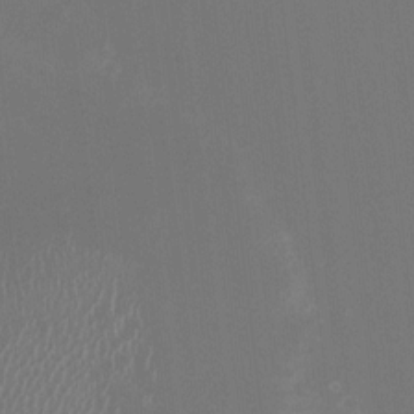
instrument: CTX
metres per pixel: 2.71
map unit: HNhu
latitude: -1.8234
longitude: -4.7813
